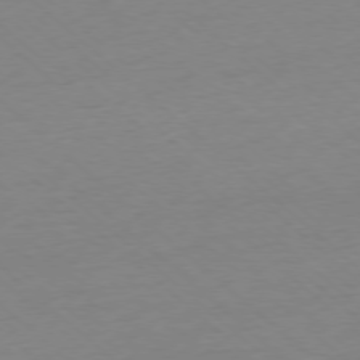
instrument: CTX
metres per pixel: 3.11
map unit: Ap
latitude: -77.6911
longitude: -96.9514
